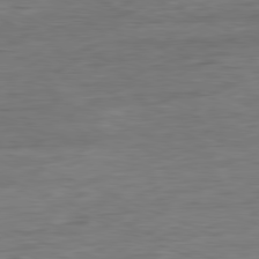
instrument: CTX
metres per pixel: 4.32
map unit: Ap
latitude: -81.1998
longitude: -80.1389
